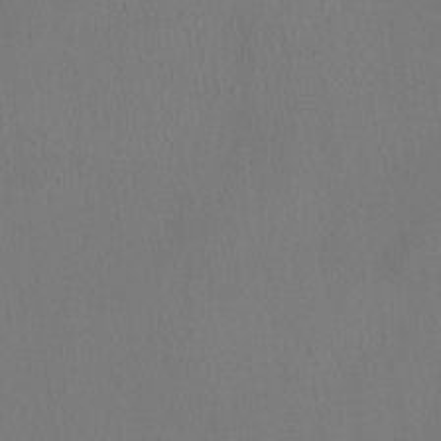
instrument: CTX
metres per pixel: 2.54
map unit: HNhu
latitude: -1.6722
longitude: -0.5168
